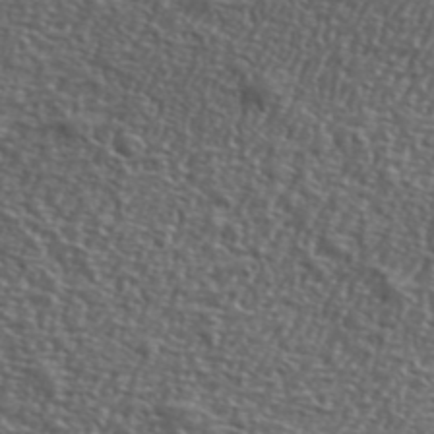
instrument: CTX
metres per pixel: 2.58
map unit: lHvf
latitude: 41.8583
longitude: -88.3279
